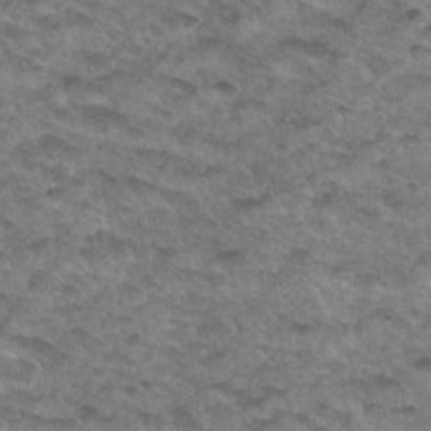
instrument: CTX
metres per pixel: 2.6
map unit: Hto
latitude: 33.6883
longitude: -48.5546
